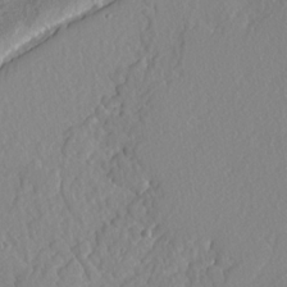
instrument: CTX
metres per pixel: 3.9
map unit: lAvf
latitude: -4.6329
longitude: -108.7813
